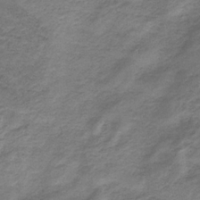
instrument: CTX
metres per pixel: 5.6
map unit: HNb
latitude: -32.2740
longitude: 62.7463
